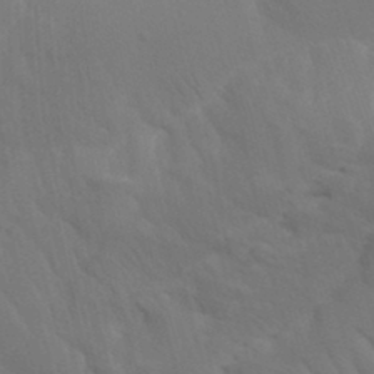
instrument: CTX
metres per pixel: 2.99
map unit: Nhu
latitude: 21.8206
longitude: -73.4427
